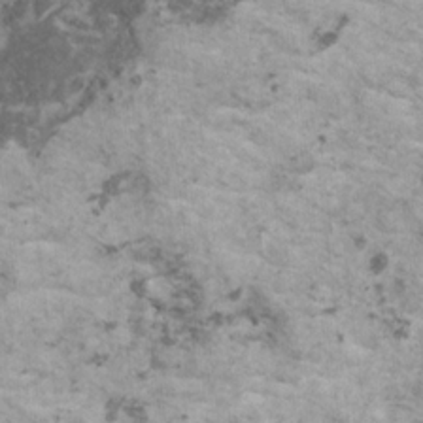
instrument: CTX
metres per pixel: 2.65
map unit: HNhu
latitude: 1.7638
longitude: 4.3306
